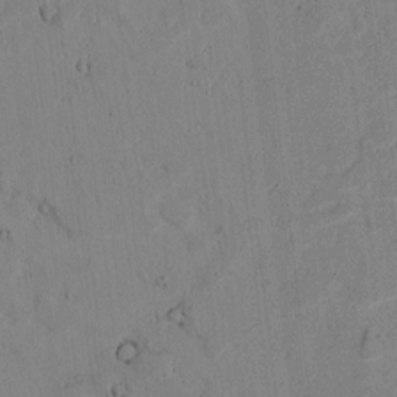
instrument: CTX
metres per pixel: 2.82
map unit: lAvf
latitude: 6.6679
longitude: 169.2942
